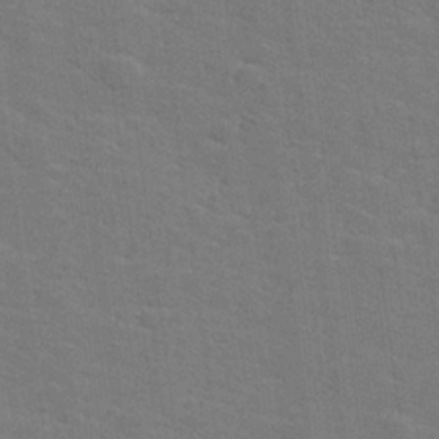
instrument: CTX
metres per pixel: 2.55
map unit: lHvf
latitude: 25.6504
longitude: 142.5384
